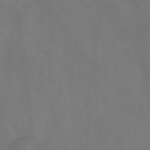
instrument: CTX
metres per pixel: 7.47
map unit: Ht
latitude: -4.8030
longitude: -19.4615
